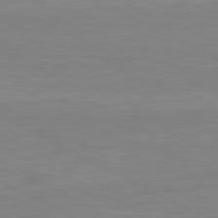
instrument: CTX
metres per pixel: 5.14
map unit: lApd
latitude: 80.8191
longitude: 170.6708
